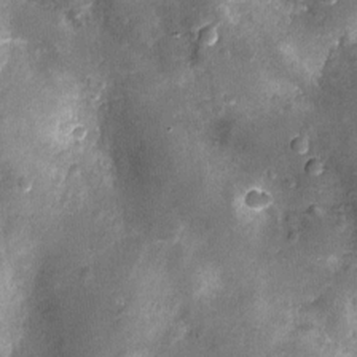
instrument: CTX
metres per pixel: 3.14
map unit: Nhu
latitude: -12.9542
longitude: -22.9514
